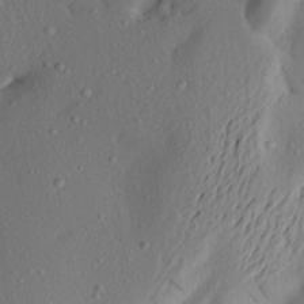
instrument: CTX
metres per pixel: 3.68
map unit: Aa
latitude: 20.3279
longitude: -146.0444
